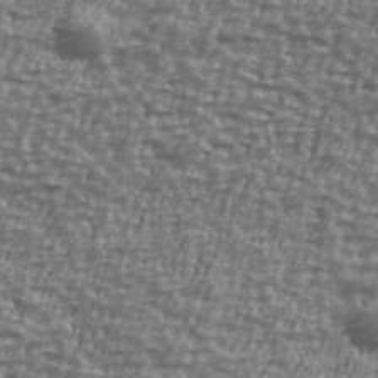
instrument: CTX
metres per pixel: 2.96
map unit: Ave
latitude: 40.7246
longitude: -111.9906
